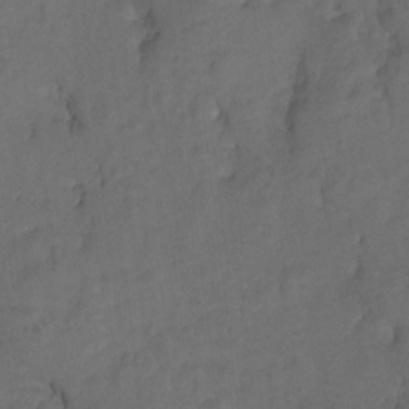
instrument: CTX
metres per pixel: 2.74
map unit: Hto
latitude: 5.1025
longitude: -32.4412
